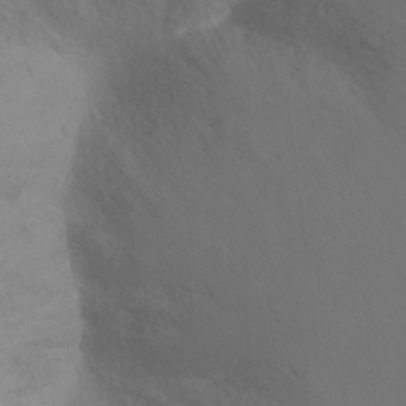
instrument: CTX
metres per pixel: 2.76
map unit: Ht
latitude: -6.9541
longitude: -32.9136
